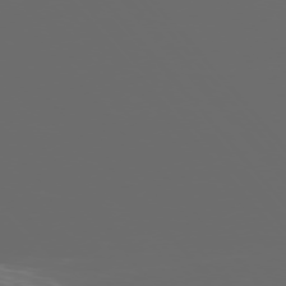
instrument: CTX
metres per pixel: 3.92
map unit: Ap
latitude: -76.4818
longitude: -74.2712
